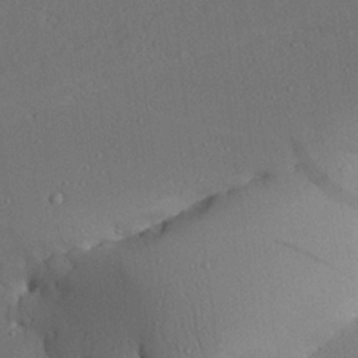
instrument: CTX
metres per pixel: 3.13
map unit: Aa
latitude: 24.1955
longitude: -132.2712
